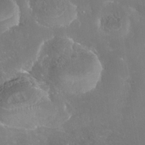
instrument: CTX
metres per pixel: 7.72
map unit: Nhe
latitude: -38.8786
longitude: -117.7639
